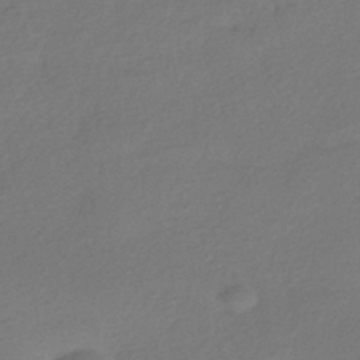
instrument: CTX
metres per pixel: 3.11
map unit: HNhu
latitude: -42.1038
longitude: 94.7463
